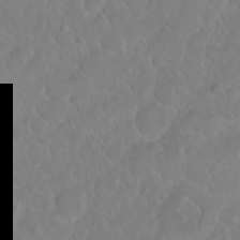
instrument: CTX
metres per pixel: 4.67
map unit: eHh
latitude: 1.3292
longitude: -55.4048
